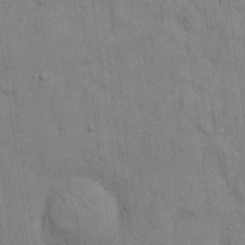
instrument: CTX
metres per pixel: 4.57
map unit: eHh
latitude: 19.1214
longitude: -62.1011
